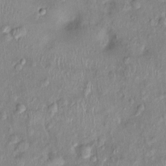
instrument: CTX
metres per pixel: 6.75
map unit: Nhu
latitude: 0.6490
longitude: -15.0270
